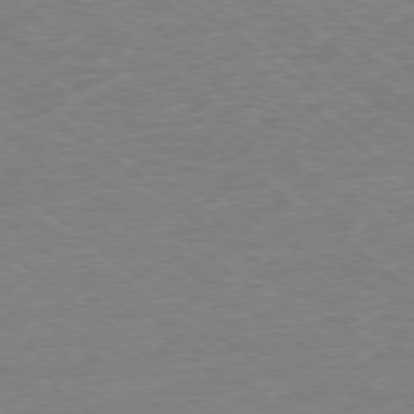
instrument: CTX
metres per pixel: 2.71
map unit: Ap
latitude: -78.8219
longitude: -49.8394
